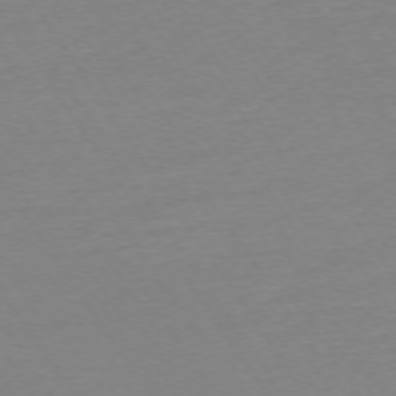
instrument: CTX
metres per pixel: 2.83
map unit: Ap
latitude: -74.2362
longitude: -81.3859
